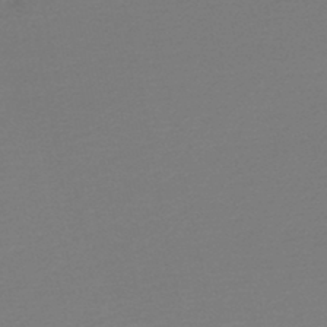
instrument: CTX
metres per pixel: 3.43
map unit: lHb
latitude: -46.1605
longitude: 66.1417
